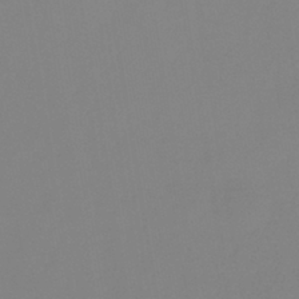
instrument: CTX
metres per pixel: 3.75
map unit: eHb
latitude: -29.7478
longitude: 70.9353
